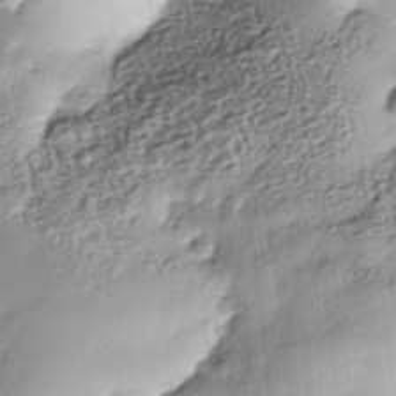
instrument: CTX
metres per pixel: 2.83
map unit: Nhe
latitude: -38.2173
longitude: -148.4412
